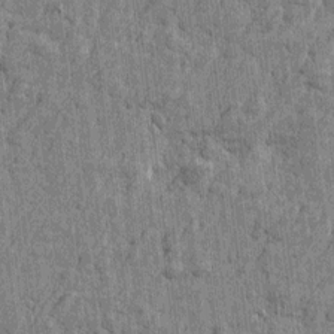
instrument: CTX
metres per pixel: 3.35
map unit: Htu
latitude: -4.5007
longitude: -179.3860
